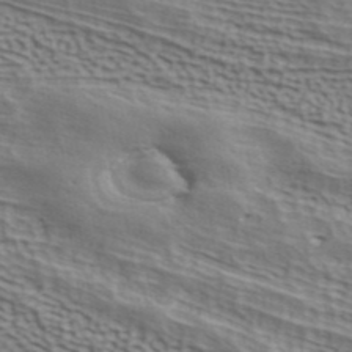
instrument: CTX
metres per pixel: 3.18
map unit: ANa
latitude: 41.7450
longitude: 50.1794
